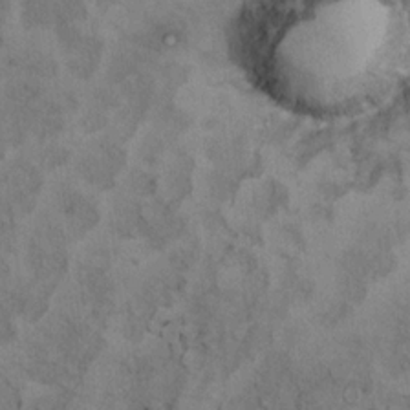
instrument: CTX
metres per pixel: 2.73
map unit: Ht
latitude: 11.6694
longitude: -31.8206
